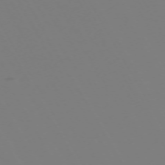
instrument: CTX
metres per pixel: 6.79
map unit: Hpe
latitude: -72.5574
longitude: 10.4062
